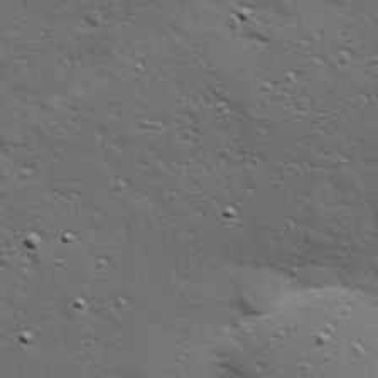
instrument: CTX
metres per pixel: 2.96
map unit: Hve
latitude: 24.4412
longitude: -96.2711
